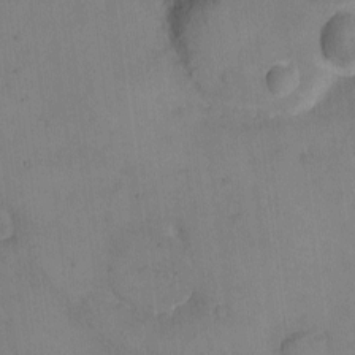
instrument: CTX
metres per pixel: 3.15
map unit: eHh
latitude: -9.4643
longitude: -67.7638
